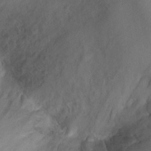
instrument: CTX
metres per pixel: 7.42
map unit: Ht
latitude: 11.9906
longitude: -40.1577
